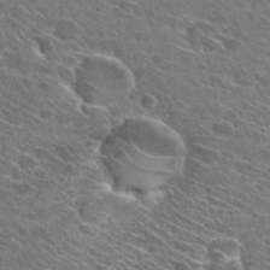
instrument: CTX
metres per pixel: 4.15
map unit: Hto
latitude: 29.0458
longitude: -43.3104
